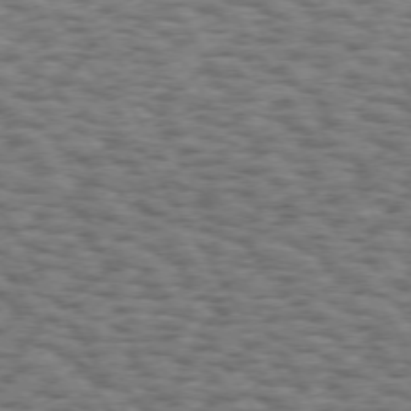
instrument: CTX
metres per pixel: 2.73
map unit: Hpe
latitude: 72.9514
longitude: -130.0255
